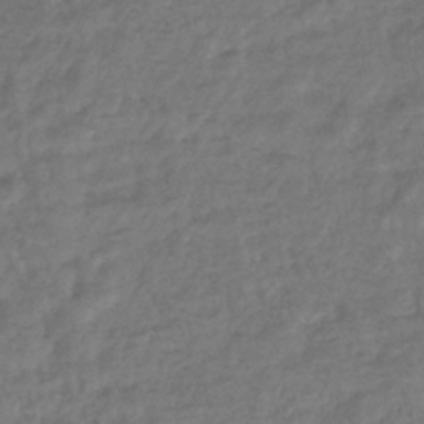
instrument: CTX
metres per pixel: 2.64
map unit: eHb
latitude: -36.2550
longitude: 80.6897
